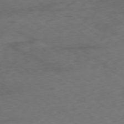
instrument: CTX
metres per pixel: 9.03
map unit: Ap
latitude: -78.8030
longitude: -63.1026
